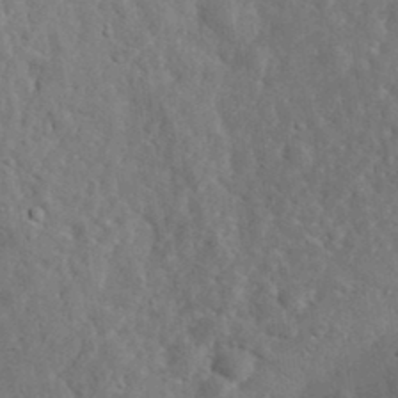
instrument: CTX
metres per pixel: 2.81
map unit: eHh
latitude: 34.7813
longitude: -78.0633
